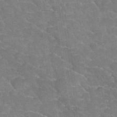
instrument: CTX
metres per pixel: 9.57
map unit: Hto
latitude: 35.1403
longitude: -52.8191
